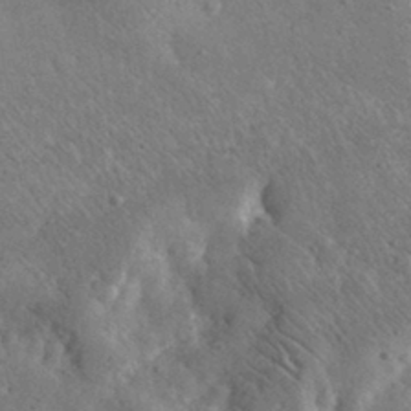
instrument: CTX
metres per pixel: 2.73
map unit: lHvf
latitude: 31.6505
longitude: -89.0837
